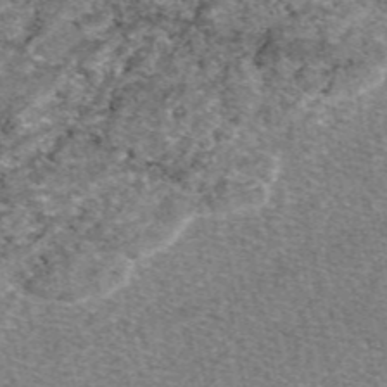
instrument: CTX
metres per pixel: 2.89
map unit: eAb
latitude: 49.1025
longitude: 108.2739
